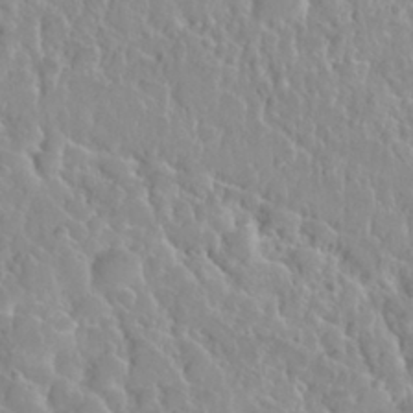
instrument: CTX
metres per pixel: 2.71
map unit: Nhu
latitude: 28.8758
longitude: -54.8380
